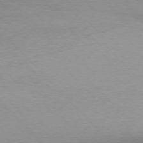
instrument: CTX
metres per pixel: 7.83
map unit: Ap
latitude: -76.8030
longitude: -71.9339
